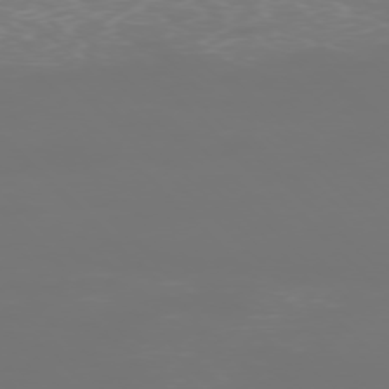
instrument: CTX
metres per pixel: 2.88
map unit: Ap
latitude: -76.9164
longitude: -62.1956
